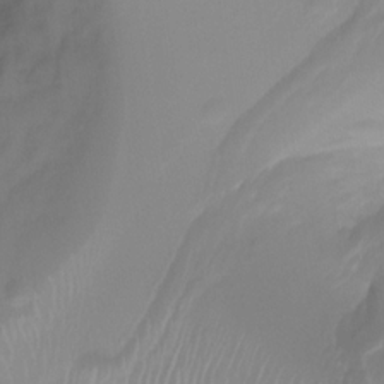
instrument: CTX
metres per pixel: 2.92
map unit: Ht
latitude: -1.4077
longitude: -19.7638
